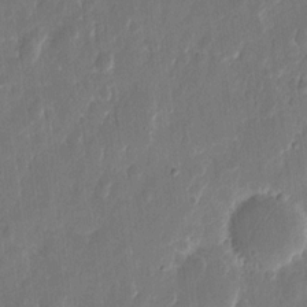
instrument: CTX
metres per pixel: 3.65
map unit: eHh
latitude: 10.6680
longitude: -70.7057
